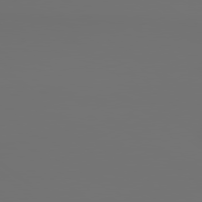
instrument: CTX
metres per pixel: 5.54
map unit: lApd
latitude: 79.5560
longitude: 177.6533
